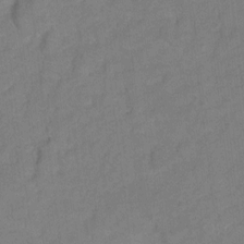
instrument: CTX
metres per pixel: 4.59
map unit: Hto
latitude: 3.9150
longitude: -32.9514
